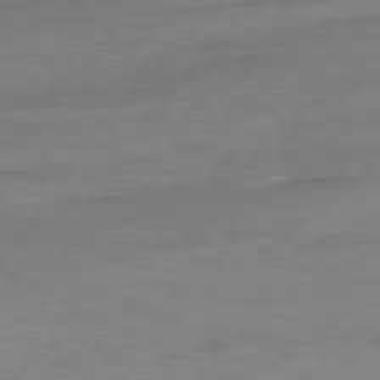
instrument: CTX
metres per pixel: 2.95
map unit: Hpe
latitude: -80.8597
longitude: 18.2739
